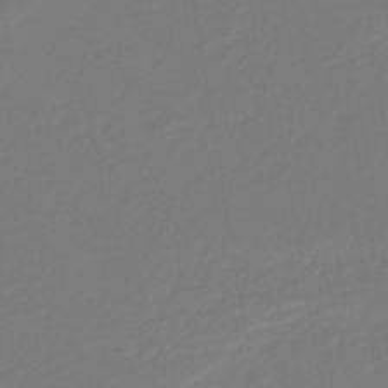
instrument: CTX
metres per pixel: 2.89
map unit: lHb
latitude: -44.8219
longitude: 59.8800
